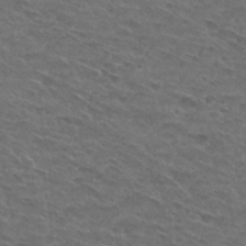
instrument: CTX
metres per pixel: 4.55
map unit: Hto
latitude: 30.1767
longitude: -47.7828
